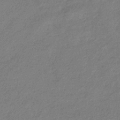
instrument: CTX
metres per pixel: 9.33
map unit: eHb
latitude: -38.5952
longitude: 80.5007
